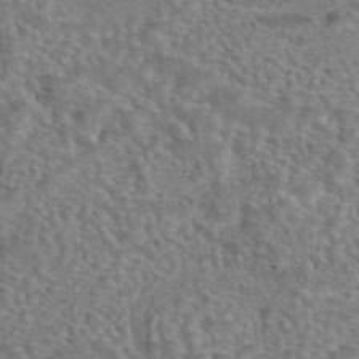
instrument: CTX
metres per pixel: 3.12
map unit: eAb
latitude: 43.2348
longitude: 103.8233
